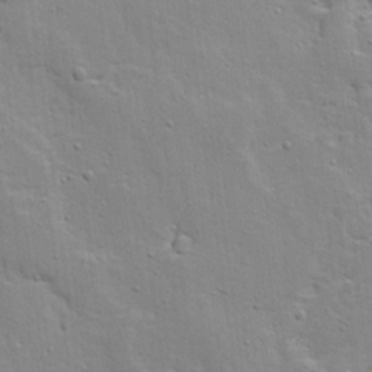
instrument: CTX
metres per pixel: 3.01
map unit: Ave
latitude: 12.9703
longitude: -134.3467
